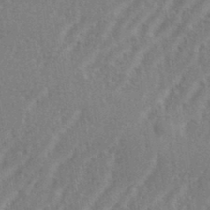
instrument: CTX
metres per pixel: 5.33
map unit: eHh
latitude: 34.8569
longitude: -133.6694
